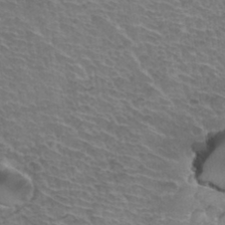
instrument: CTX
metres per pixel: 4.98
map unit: Hto
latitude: 35.3481
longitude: -44.7435
